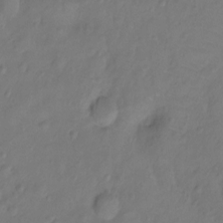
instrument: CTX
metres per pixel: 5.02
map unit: Ht
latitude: -9.3887
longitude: -36.1389
